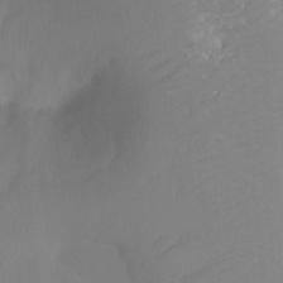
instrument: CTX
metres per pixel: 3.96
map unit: Ht
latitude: -3.2753
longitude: -27.9717
